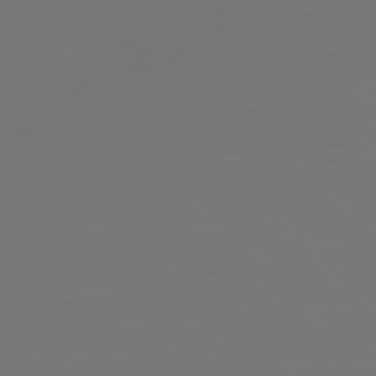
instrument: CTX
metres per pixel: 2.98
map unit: Hpe
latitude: 78.2712
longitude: -171.9717
